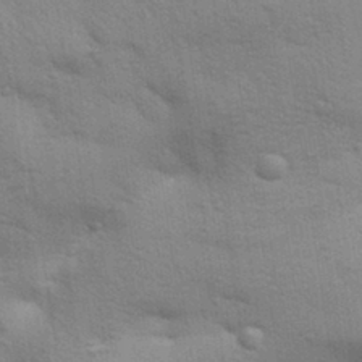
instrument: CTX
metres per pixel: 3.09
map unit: Aa
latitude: 32.2145
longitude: -146.1767
